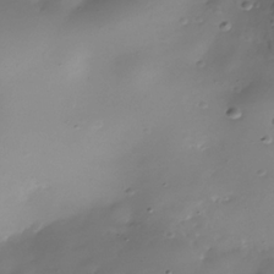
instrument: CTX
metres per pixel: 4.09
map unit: Nhe
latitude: -36.7463
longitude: -117.3104
